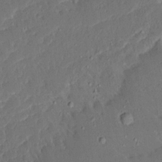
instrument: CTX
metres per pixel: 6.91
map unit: Ave
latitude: 15.5183
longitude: -138.9136
